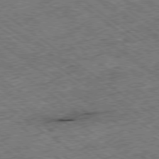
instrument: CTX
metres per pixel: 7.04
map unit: Ap
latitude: -79.2187
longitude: -50.3467
